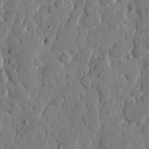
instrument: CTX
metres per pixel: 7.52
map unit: eHh
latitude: 9.3293
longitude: -67.4426
